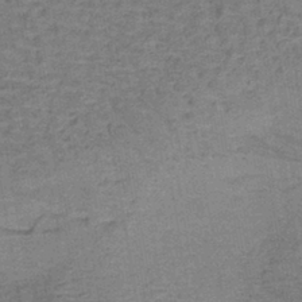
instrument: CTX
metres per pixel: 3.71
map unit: lHb
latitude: -40.5763
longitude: 59.5777
